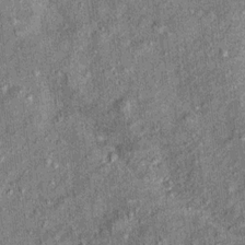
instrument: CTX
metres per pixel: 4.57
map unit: Ht
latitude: 11.6127
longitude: -38.6679
